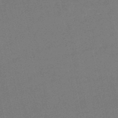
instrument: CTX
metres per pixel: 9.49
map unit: HNb
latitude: -51.8233
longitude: -40.3089
